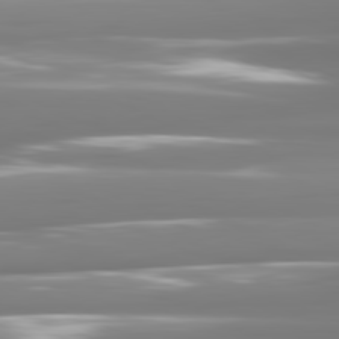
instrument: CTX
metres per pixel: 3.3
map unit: lApd
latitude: 81.3293
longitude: -141.4048
